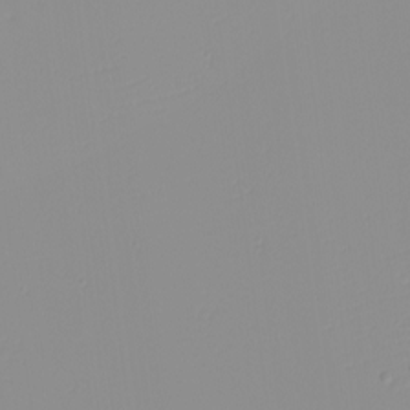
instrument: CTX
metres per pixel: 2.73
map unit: eHh
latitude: -4.4818
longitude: -80.1956
